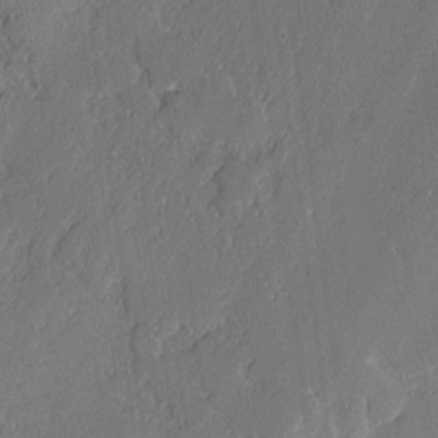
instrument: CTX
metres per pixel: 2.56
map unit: lAvf
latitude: -1.9745
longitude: -107.5371
